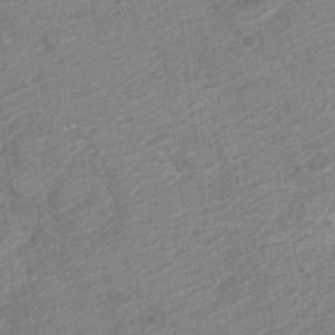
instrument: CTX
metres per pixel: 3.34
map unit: Nve
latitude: -18.8597
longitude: 106.9542
